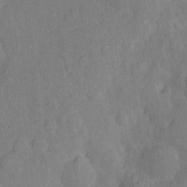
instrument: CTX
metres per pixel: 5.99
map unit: Nhu
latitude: -13.5210
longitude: -24.6112
